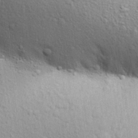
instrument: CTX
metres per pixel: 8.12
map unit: Aa
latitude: 29.8772
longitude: -147.4805
